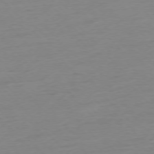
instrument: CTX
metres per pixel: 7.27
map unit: Hpe
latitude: -76.8408
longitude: -14.1956
